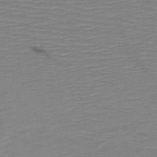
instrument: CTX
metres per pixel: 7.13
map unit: HNb
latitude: -49.1054
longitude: -44.9325
